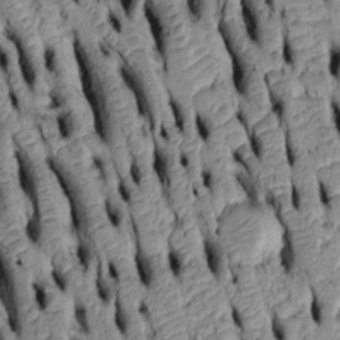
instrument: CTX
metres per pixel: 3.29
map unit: Htu
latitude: -6.3306
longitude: 155.1053
